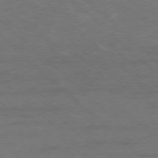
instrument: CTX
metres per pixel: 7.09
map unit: Ap
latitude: -77.4643
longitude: -93.7449
